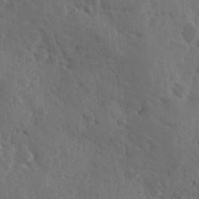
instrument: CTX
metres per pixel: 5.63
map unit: Ave
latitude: -10.0283
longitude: -119.3481
